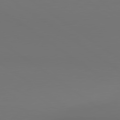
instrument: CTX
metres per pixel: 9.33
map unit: lApd
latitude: 80.8947
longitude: 153.0864
